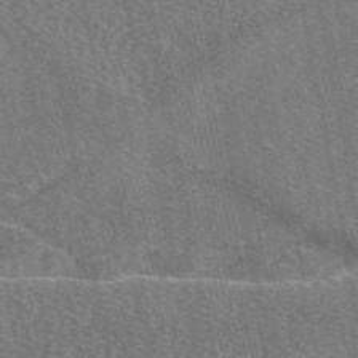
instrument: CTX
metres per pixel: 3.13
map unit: eAb
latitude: 48.8569
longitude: 117.0297
